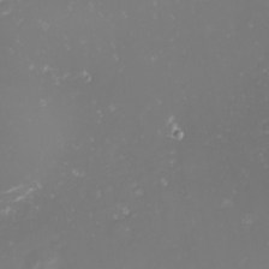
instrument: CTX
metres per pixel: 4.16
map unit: eHh
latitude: -1.4077
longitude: -80.7435
